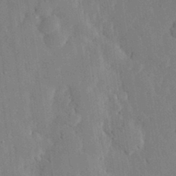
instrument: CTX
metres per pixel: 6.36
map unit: eHh
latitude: 28.5923
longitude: -80.1578
